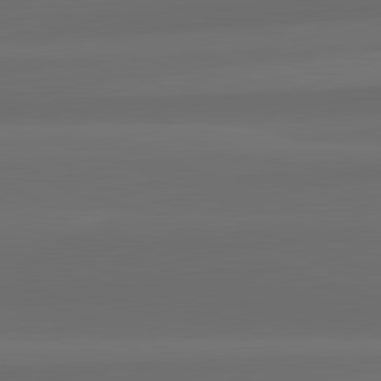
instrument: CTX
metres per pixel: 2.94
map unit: lApd
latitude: 82.2522
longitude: -172.3467
